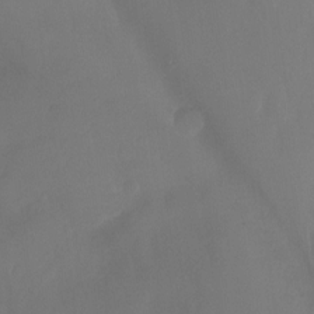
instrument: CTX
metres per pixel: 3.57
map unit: Nhu
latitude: -13.1053
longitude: -60.2711
